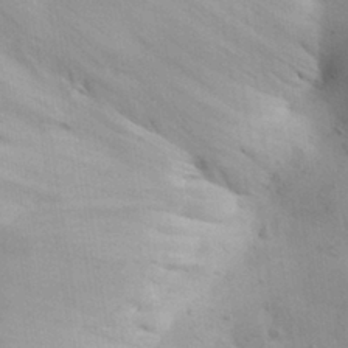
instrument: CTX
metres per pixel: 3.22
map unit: Aa
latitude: 29.6127
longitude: -145.0269
